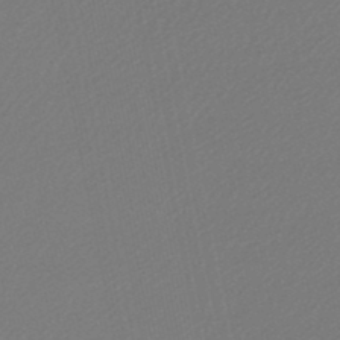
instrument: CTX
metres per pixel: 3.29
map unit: lHb
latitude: -46.5762
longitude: 67.2565
